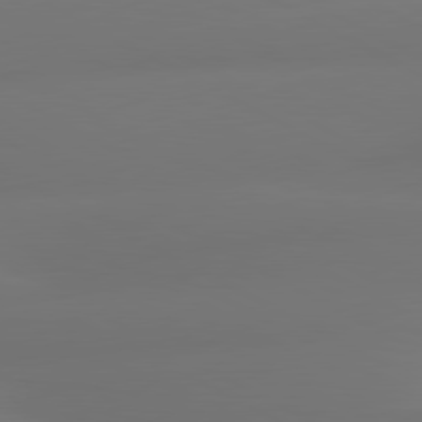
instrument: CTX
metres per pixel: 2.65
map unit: lApd
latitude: 80.6679
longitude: -164.2145
